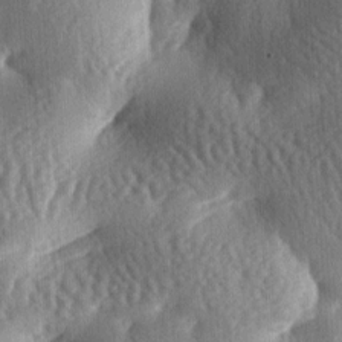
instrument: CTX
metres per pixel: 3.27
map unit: lAa
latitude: -6.9541
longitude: -127.1781
